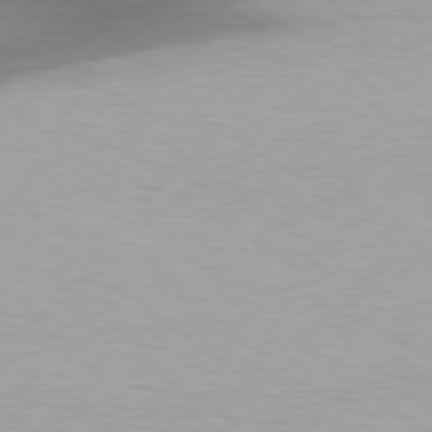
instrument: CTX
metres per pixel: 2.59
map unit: Hpe
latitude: 78.9514
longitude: -134.3278
